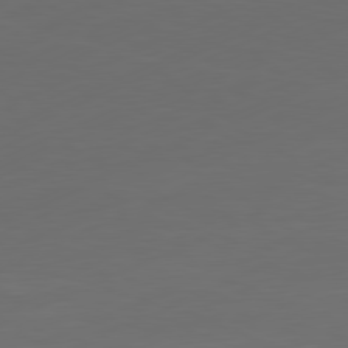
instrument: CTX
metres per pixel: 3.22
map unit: Ap
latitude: -81.4455
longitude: -85.5371
